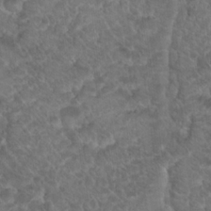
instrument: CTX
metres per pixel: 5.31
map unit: Hto
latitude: 19.4615
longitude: -35.8583
